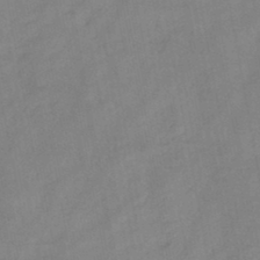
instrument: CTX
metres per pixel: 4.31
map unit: HNb
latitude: -45.5777
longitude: -38.4223
